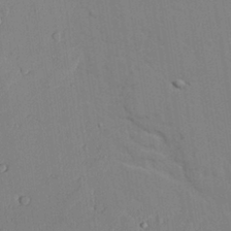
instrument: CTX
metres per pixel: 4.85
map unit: lAvf
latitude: 24.4601
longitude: -110.8002
